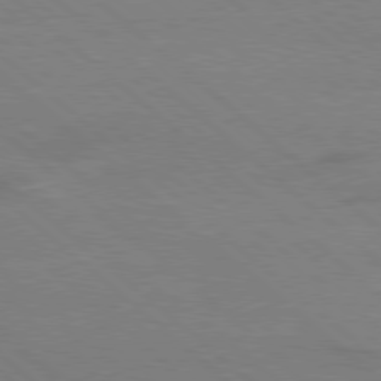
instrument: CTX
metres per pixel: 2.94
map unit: Ap
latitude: -80.1606
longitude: -54.3845
